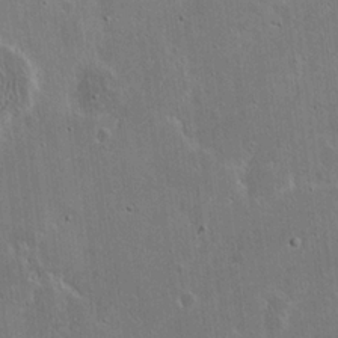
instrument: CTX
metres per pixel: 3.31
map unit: Nhu
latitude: 19.2726
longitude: -72.8002
